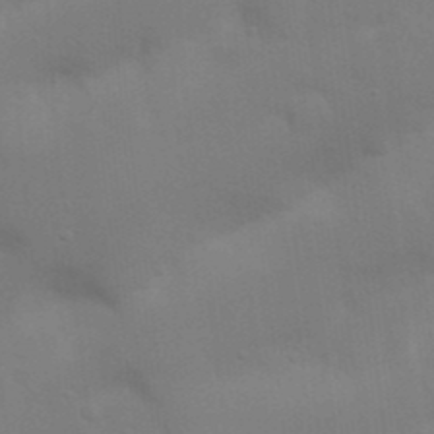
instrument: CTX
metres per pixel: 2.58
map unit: Nhu
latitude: 21.4616
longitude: -72.8758
